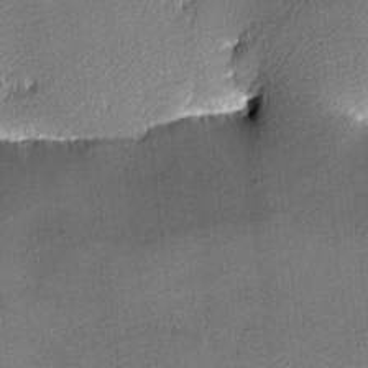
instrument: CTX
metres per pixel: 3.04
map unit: lHvf
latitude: -12.0850
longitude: -104.0822
